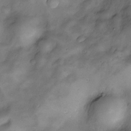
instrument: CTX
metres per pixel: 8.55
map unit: Nve
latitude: -25.7666
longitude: -149.0458
